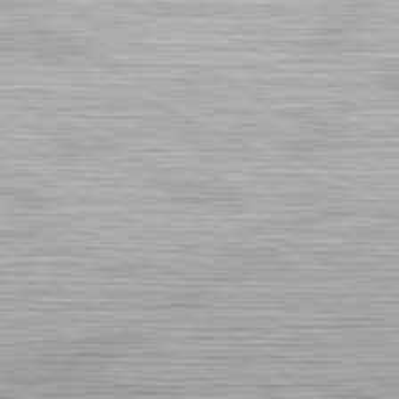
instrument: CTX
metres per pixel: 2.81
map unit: Hpe
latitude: -81.5966
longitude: 18.2362
